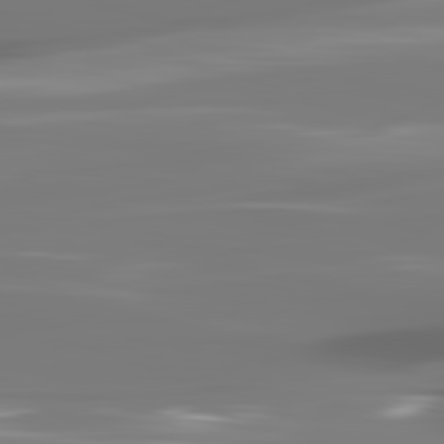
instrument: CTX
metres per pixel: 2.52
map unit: lApd
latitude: 82.2144
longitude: -145.2348
